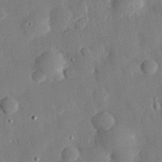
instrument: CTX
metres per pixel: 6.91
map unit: eHh
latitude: 29.2915
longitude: -81.4048
